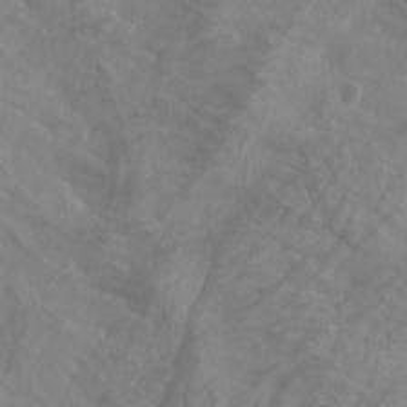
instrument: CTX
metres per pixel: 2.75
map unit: Aa
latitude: -8.2739
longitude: -78.1011
